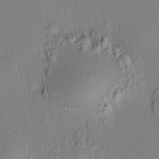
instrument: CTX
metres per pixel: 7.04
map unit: HNhu
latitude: 7.7450
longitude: 14.4440
